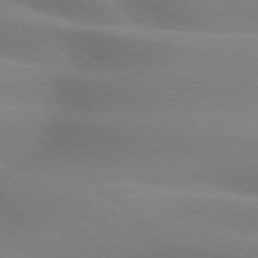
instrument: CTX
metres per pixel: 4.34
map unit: lApd
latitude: 75.5749
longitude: -61.1781
